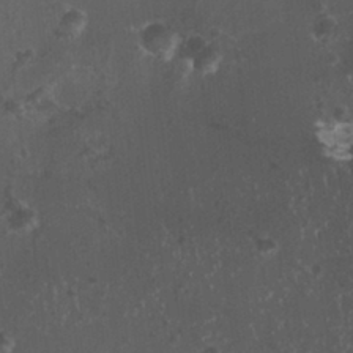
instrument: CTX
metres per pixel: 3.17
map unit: HNhu
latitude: 2.4790
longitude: 3.5021
